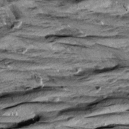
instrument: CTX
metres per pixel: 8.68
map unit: Aa
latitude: 8.7813
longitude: -138.5168
